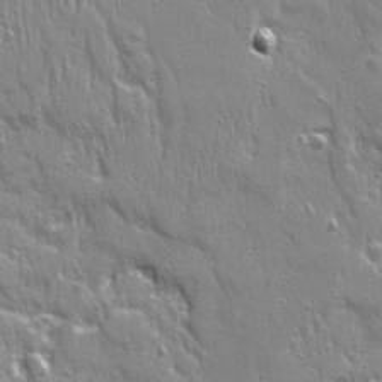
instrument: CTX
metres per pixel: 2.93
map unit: Ave
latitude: 21.8017
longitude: -134.7435
